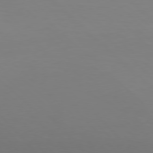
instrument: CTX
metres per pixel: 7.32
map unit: Hpe
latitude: 77.3103
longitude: -168.8569
